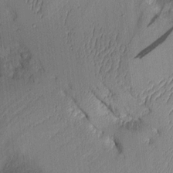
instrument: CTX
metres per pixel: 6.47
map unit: Aa
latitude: 9.6316
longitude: -127.6883
